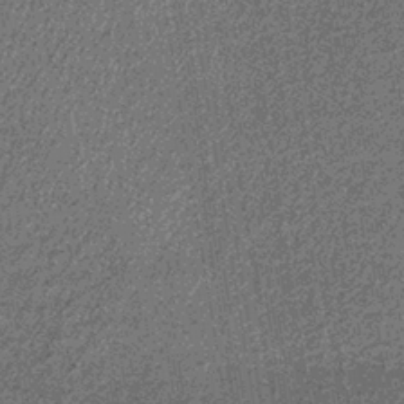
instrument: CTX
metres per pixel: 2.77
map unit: lHb
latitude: -38.8219
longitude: 65.6344
